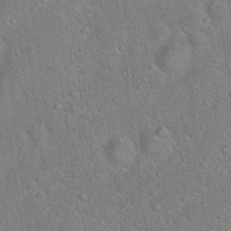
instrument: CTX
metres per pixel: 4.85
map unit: Hto
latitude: 17.6883
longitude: -52.3656
